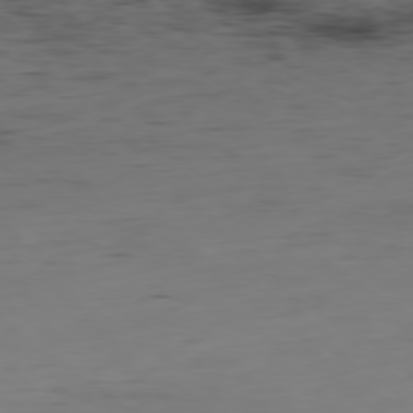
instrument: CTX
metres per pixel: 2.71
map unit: Hpe
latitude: -79.3509
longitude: 13.7100
